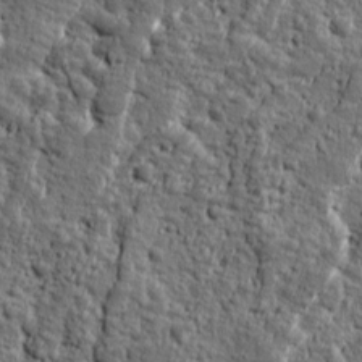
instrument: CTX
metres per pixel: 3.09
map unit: Ave
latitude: 16.6113
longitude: -134.6112
